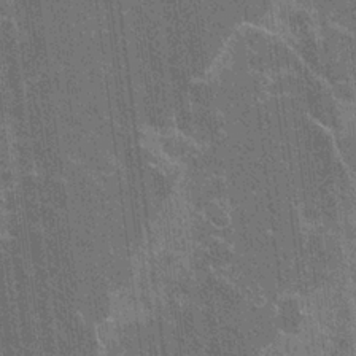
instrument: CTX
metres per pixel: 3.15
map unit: Hto
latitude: -3.7477
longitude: -35.6694
